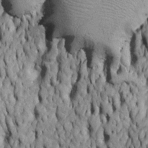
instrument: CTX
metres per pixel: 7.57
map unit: Htu
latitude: -6.5762
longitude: 155.5966
